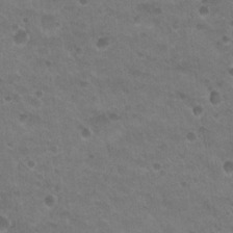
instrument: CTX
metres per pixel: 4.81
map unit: Nhu
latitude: 18.1389
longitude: -32.5924
